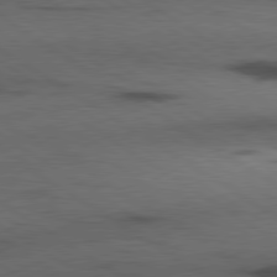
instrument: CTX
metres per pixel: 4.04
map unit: lApd
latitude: 79.8017
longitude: 168.2361
